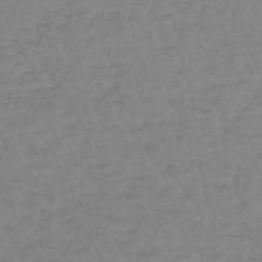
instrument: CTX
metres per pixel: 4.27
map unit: lHb
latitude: -44.0094
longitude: 73.8800
